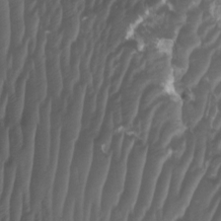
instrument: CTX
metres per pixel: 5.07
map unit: HNhu
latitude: -1.1054
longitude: 14.2551
